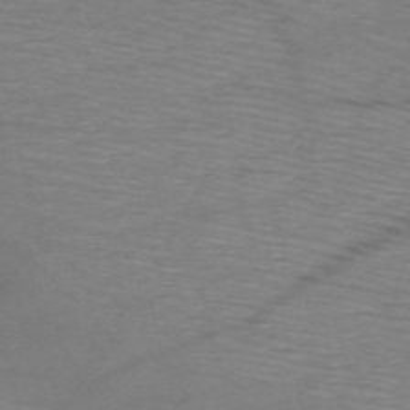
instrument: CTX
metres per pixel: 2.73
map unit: HNb
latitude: -53.1431
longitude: -45.8394
